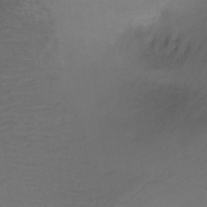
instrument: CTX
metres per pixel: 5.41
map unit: Ht
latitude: 1.6316
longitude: -35.9150
